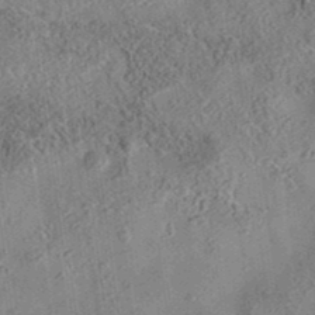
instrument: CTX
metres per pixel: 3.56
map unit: eAb
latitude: 35.7260
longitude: 109.3887
